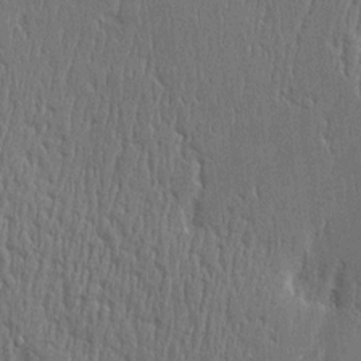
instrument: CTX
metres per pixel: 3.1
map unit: Htu
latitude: -5.4265
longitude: 175.8044
